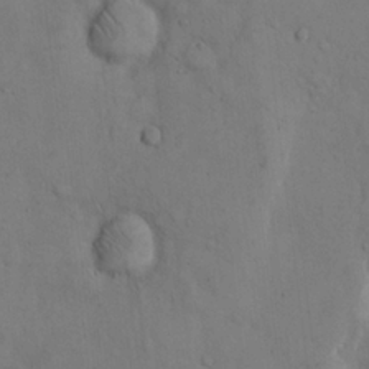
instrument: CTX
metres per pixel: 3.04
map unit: Hto
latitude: 14.4034
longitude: -59.7072
